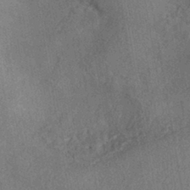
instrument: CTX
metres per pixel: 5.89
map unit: eHh
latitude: -41.9367
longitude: 120.9919
